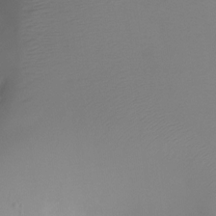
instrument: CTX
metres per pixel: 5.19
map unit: Ht
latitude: -6.6140
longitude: -27.5371
